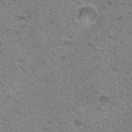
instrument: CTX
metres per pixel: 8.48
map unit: Nhu
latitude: 19.2726
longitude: -31.6316
